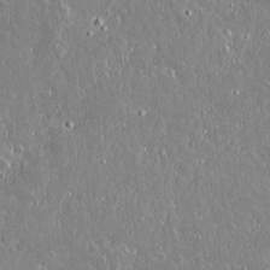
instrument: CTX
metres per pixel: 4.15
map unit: lAvf
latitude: 14.9136
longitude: -129.1025
